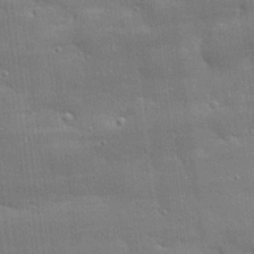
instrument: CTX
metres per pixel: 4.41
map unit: eHh
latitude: 29.7638
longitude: -82.9324
